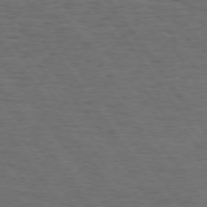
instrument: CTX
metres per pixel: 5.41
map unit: Hpe
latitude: 74.4979
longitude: -132.8947
